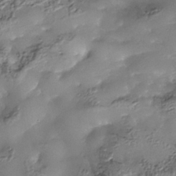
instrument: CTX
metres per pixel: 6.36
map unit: Nhe
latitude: -37.8044
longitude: -119.4048
